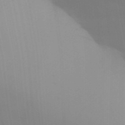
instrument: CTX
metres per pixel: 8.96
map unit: Aa
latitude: 32.1200
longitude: -145.2915
